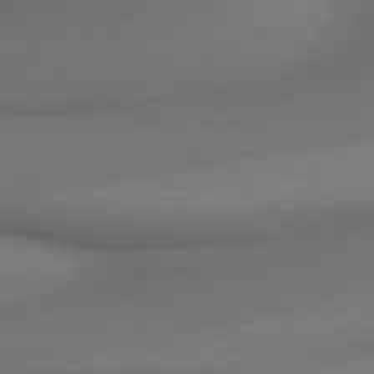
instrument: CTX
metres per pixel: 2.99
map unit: lApd
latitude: 78.8947
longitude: 175.9367
